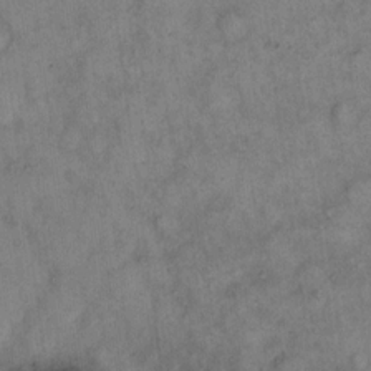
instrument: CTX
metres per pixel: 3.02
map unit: eHh
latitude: 14.0822
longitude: -64.8569
